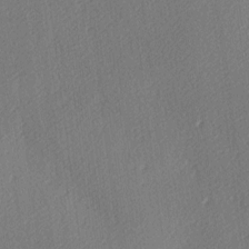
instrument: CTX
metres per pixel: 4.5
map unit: lAa
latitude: -9.5210
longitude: -127.4427
